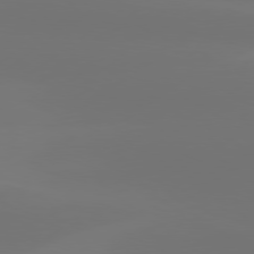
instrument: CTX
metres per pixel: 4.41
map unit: Hpe
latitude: 78.0633
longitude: -129.0836
